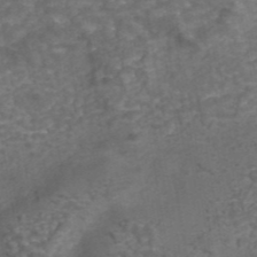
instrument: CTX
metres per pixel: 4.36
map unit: eAb
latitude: 43.4993
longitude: 106.1795
